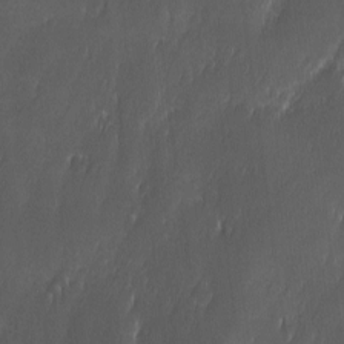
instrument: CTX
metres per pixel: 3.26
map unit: Ave
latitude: -11.0109
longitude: -121.4616
